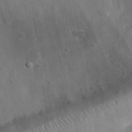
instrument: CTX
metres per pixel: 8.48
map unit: eHh
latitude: 29.5938
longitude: -77.0080
